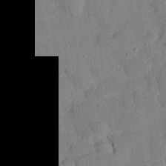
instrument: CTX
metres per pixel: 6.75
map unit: eHh
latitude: 27.2159
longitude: -76.2522
